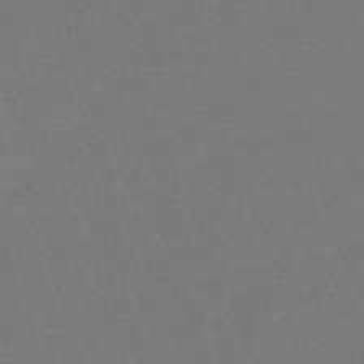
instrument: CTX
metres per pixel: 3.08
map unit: eHb
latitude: -47.4265
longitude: 82.2739
